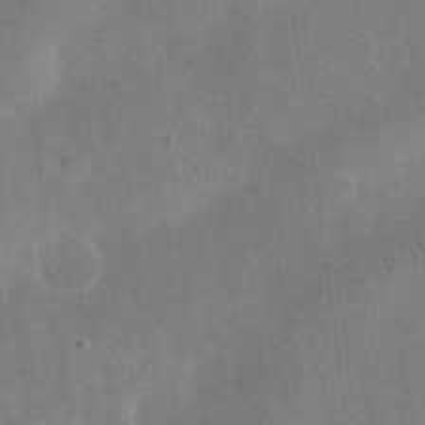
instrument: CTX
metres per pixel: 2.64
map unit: eHh
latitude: 25.4237
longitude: -68.2334
